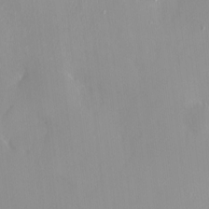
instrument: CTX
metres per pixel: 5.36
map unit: HNhu
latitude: 3.3292
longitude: 7.3887
